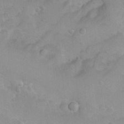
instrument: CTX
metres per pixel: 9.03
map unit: Nhu
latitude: 3.9150
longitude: -27.3104
